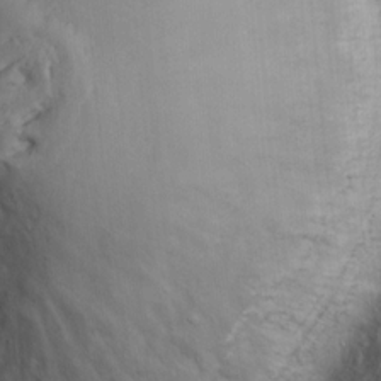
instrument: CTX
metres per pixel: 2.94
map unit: Hto
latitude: 15.6505
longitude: -58.0444
